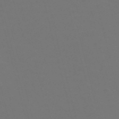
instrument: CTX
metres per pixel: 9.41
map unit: Nve
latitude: -57.8233
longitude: 51.9178
